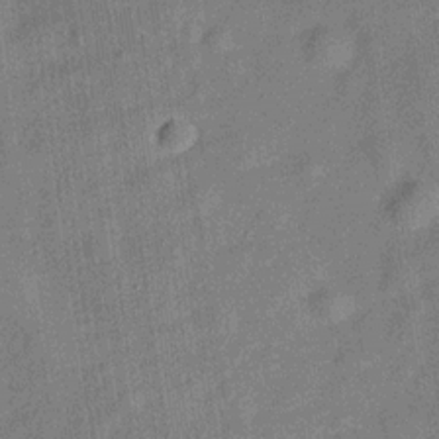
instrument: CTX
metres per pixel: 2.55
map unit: Hve
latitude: -28.7274
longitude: 93.9745
